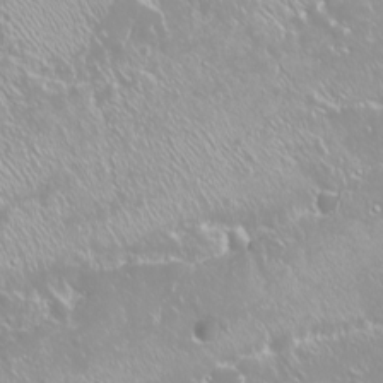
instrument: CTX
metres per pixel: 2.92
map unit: Nhu
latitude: -9.1620
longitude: -70.6112
